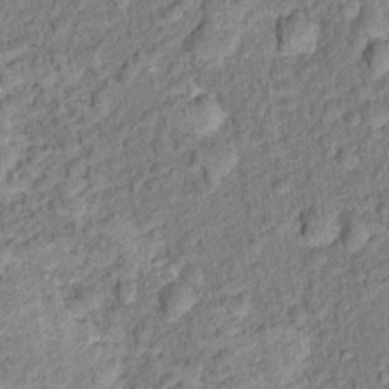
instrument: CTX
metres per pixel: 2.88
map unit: Hto
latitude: 16.0633
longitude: -31.3860
